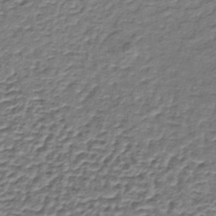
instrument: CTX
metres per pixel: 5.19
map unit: lHb
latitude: -36.8030
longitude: 59.1431
